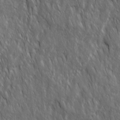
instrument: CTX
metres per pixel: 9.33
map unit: Ave
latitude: 15.6505
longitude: -134.4790
